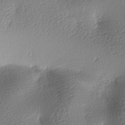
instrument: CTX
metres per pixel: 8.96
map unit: lAa
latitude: -9.1242
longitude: -127.1970
